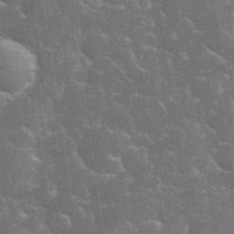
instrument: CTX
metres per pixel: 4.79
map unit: eHh
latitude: 35.0458
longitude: -65.4993
